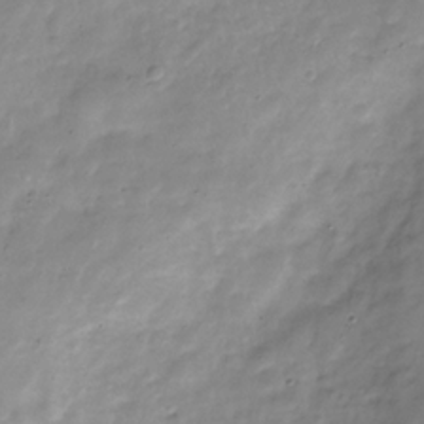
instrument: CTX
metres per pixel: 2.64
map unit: Hve
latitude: -32.2362
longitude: 90.5196
